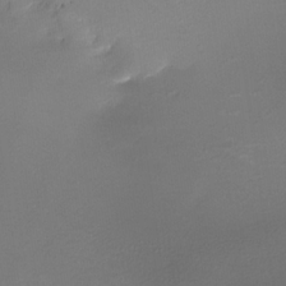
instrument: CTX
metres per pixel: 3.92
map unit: Nhe
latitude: -32.4629
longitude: -117.5560
